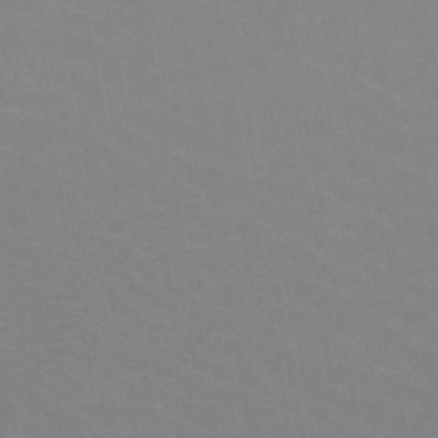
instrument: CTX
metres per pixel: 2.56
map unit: HNb
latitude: -48.2551
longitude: -46.1389
